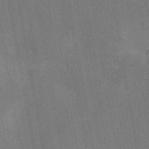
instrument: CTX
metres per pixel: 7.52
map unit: Ht
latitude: -10.3873
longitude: -22.1767
